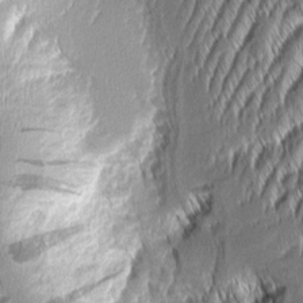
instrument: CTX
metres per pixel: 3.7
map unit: Aa
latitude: 7.8772
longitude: -131.5749
